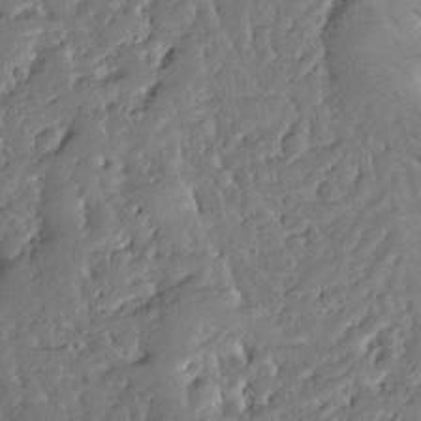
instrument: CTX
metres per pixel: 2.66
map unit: Ave
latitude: 12.8002
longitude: -135.7071
